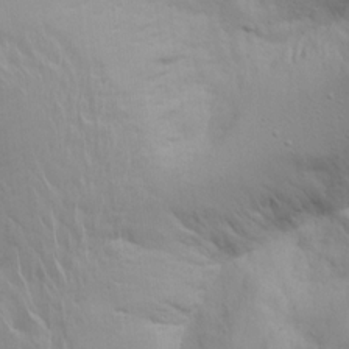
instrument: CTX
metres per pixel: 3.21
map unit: Aa
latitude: 15.2348
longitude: -141.1403
